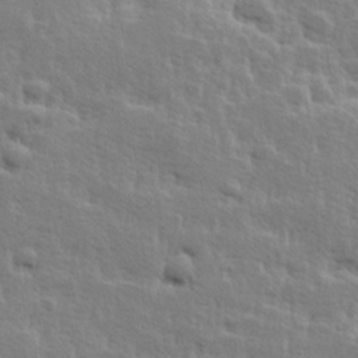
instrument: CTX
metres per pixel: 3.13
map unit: Hve
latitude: 25.5371
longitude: 144.4251
